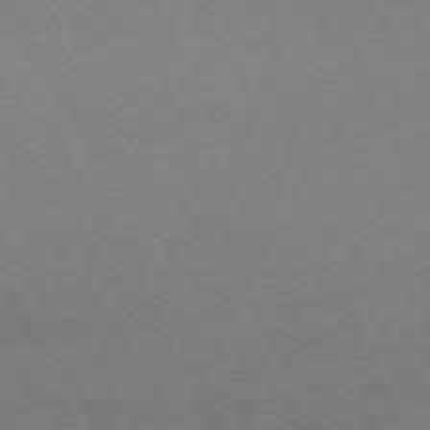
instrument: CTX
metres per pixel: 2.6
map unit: Ap
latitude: -74.3118
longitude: -71.8394
